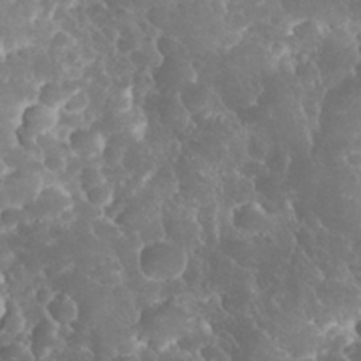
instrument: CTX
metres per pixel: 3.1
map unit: eHh
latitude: 34.0822
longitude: -64.4790
